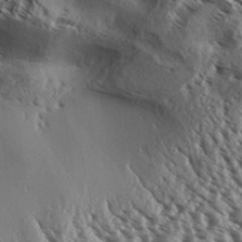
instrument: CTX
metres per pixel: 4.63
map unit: Aa
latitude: 31.8773
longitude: -138.1956
